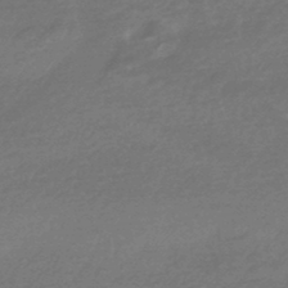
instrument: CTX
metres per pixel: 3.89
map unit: HNhu
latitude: -45.8233
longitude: 93.6533
